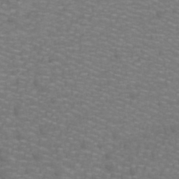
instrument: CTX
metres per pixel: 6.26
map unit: lHb
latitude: -42.2172
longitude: 55.2943
